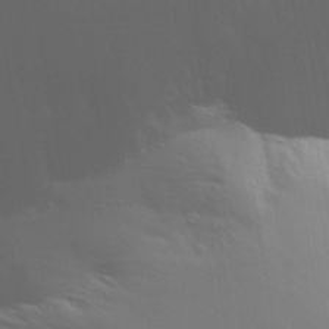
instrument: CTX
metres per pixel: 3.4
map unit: Aa
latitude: 30.5168
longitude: -135.5182
